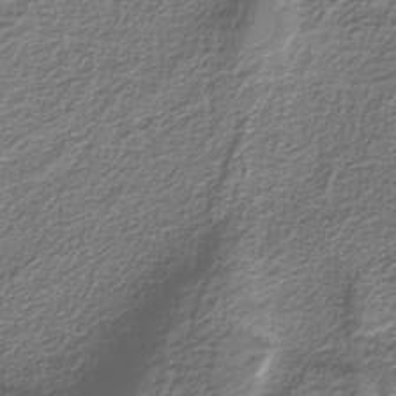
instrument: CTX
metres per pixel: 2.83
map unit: eAb
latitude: -38.0661
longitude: 53.0108
